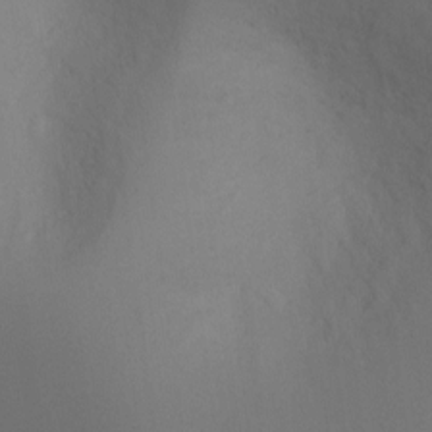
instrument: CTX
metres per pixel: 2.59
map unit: Ht
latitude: -5.2565
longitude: -25.3103
